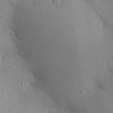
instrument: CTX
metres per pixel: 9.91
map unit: Aa
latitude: 26.0633
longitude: -148.9514
